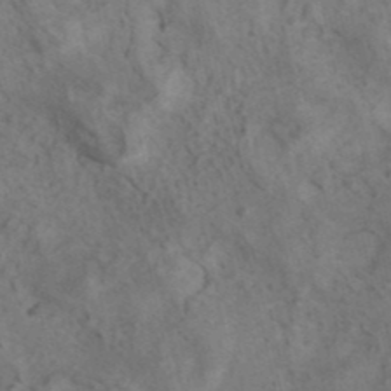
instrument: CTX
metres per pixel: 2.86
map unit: ANa
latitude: 41.5182
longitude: 14.9920
